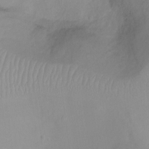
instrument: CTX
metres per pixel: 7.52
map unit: Ht
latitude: -6.7652
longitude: -30.2901
